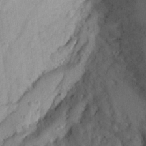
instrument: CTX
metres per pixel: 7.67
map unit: Aa
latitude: 26.4601
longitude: -146.5546
